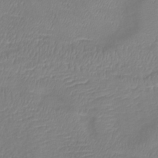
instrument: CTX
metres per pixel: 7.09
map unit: lHb
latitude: -41.2565
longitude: 75.0676
